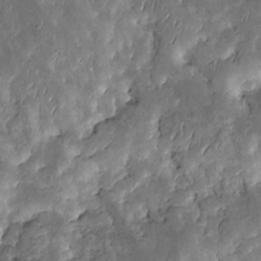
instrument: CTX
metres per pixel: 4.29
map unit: Htu
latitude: -0.6141
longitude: 148.5385
